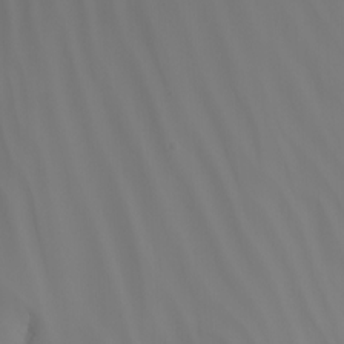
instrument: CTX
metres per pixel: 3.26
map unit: Nhu
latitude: -7.2376
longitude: -85.9339
